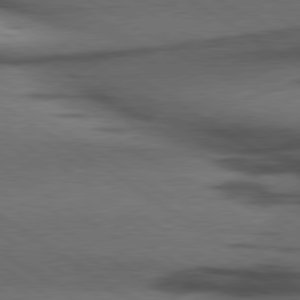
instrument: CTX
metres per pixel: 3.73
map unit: lApd
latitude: 79.7450
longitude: 168.3495
